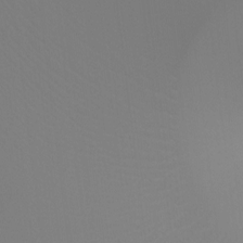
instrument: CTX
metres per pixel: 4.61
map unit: Ht
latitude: -10.2551
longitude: -34.8758
